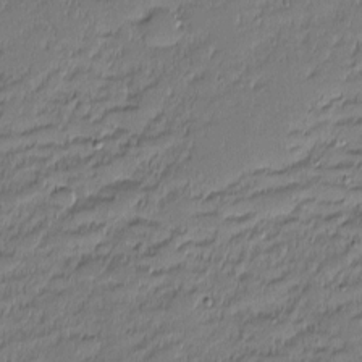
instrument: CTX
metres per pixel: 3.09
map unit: eHh
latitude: -2.5006
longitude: -83.4048
